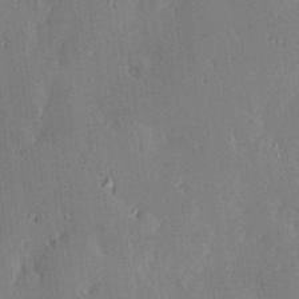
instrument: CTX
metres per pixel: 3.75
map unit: Hve
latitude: 24.8002
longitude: -92.8569
